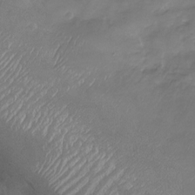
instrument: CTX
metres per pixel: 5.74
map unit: Nhu
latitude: -24.1228
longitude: -57.0647
